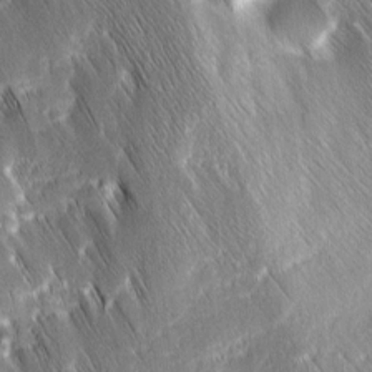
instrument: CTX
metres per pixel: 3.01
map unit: Ave
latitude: 9.1781
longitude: -104.7247
